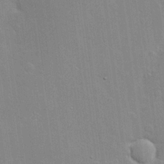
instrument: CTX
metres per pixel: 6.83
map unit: Hve
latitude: 17.5560
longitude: 151.2376
